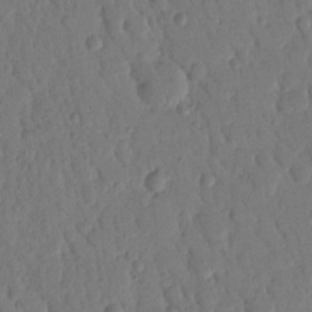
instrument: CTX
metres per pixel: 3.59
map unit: Nhu
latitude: 17.1970
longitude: -79.0270
